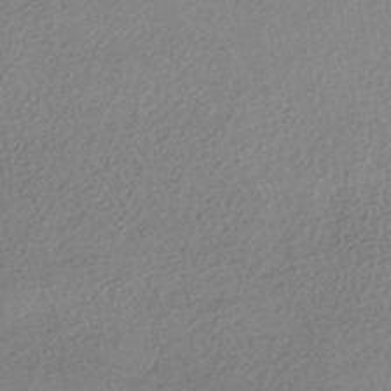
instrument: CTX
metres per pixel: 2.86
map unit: HNhu
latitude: -43.5021
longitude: 95.7288
